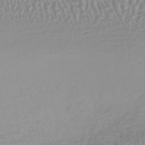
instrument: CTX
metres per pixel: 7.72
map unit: lHb
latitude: -40.5951
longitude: 64.6708
